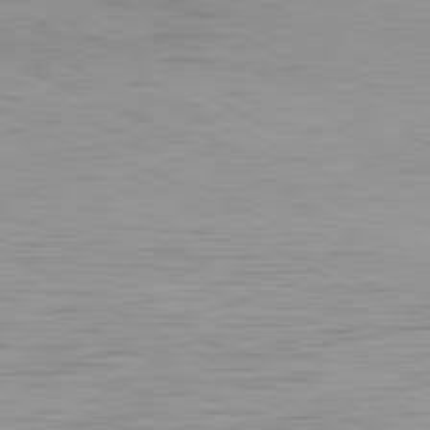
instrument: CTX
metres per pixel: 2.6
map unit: Hpe
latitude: -80.8975
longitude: 17.8990
